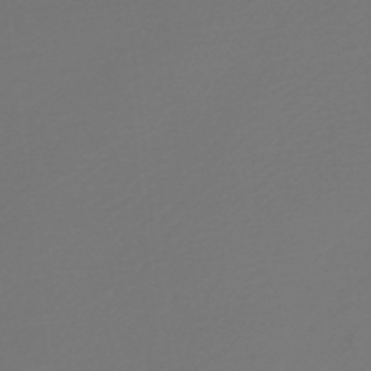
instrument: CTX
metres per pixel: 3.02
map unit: lHb
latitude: -47.9556
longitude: 65.5777
